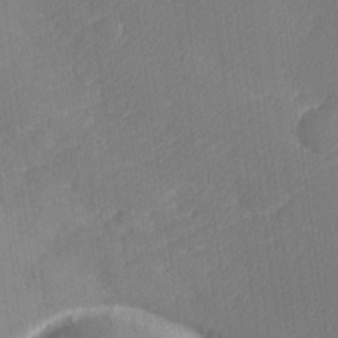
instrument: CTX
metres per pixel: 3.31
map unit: lHvf
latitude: 25.9528
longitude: 141.5588
